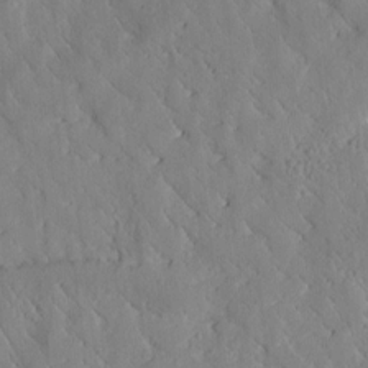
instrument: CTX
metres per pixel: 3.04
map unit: Htu
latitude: 0.2144
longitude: 176.2551
